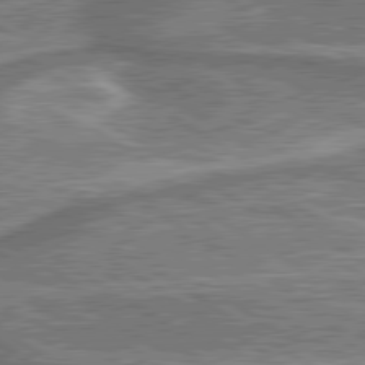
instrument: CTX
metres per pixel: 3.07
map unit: lApd
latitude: 79.9906
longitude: 174.6329
